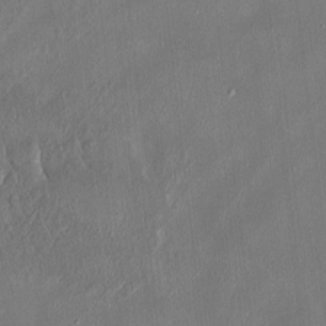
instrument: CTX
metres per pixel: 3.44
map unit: HNhu
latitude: 3.4237
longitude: -6.9136
